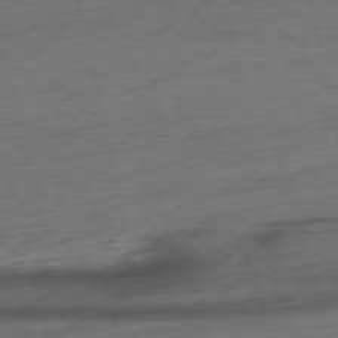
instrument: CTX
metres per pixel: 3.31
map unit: Ap
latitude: -76.5574
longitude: -72.7436
